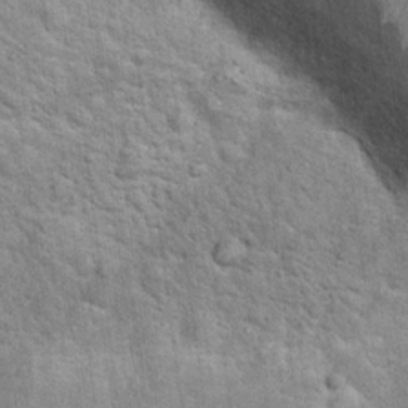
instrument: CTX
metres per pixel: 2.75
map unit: Hto
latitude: 18.6679
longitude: -52.1011
